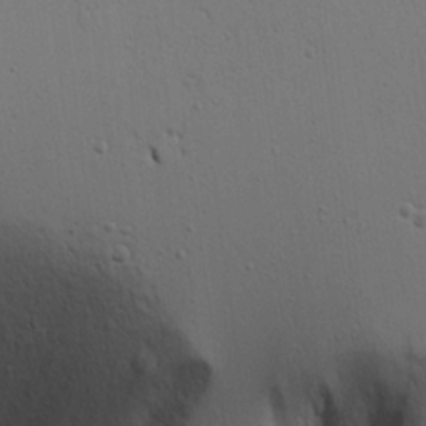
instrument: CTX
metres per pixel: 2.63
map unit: Aa
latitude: 17.7639
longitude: -125.9906
